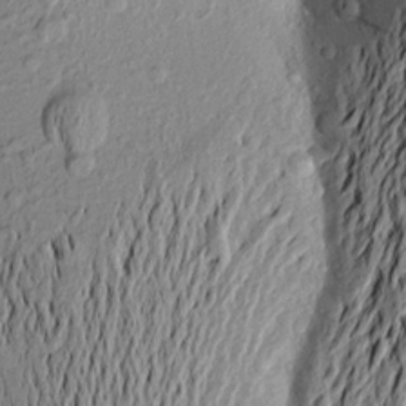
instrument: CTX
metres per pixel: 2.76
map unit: Aa
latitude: 19.6316
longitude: -148.8002
